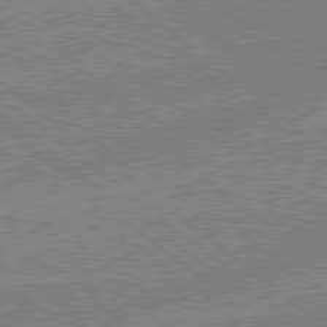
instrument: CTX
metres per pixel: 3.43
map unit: lApd
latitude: 78.8569
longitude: -143.8961
